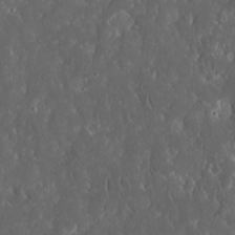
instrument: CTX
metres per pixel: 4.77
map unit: eHh
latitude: 15.5183
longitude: -73.2726
